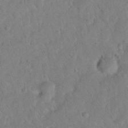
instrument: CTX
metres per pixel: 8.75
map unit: eHh
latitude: 19.1781
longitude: -62.8947
